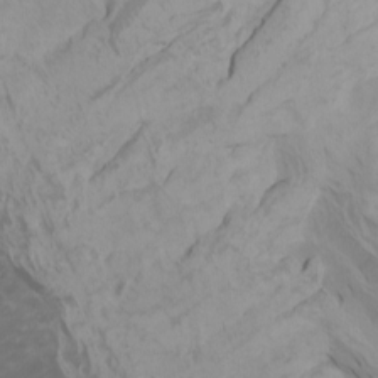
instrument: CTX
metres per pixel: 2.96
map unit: Htu
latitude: -4.5384
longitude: -72.9703
